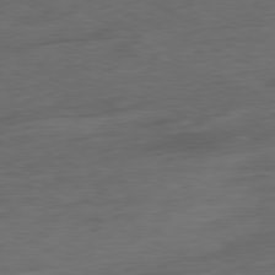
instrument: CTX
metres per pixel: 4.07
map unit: Ap
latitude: -80.2740
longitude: -91.9150
